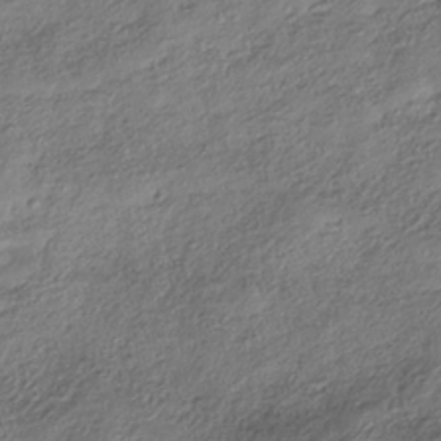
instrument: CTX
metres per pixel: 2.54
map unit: HNhu
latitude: -40.7085
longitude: 107.7289
